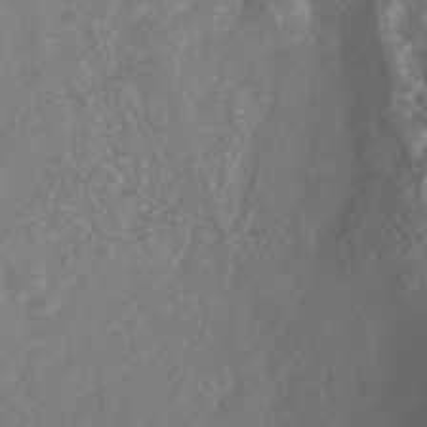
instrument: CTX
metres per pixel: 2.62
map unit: Nhu
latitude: -40.5385
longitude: -83.3859
